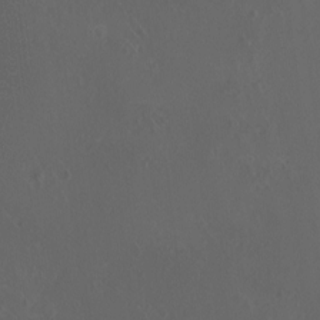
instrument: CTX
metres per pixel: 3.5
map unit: HNhu
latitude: 2.1766
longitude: 6.9164
